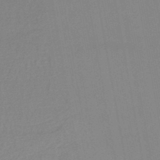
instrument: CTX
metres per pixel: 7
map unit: lHb
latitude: -44.3117
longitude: 76.6707
